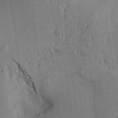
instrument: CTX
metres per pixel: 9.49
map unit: Aa
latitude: 16.7624
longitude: -148.2711
